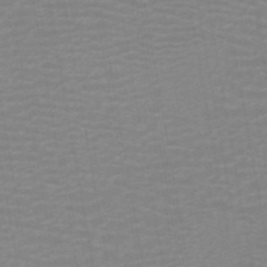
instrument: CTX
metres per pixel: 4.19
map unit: ANa
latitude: 44.5168
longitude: 27.8233
